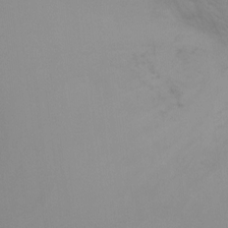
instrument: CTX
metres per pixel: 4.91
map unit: Ht
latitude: -8.0094
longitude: -32.5357
